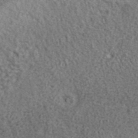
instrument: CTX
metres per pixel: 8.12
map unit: ANa
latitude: 39.2159
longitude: -91.1970
